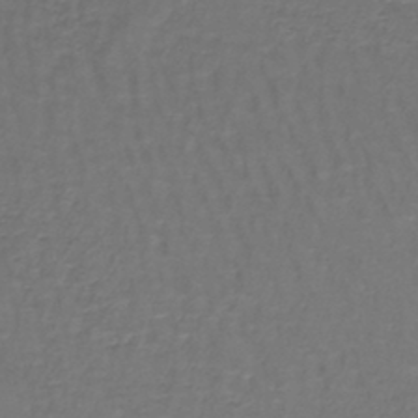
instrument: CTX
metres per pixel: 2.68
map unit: lHb
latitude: -43.1620
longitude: 57.4265
